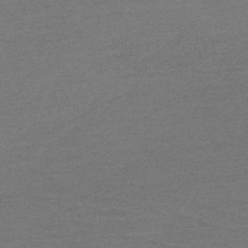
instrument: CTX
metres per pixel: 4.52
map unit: HNb
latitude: -53.1809
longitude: -43.3104
